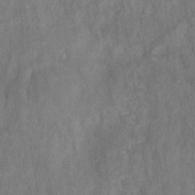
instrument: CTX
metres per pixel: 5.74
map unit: HNhu
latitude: -28.1417
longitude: 73.2565
